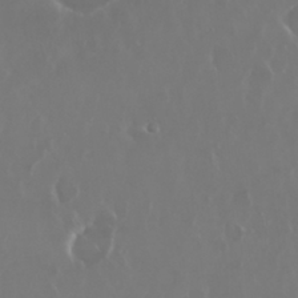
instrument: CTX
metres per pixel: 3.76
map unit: Nhu
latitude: 29.4804
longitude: -62.4223
